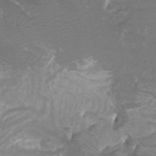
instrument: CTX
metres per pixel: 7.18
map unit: Htu
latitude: -11.0486
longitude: -74.4412
